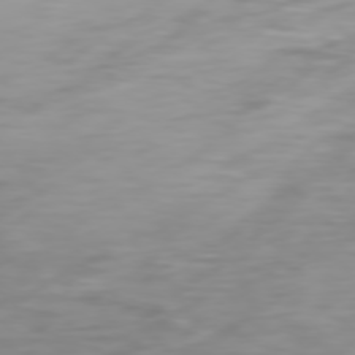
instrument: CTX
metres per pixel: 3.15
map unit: Hpe
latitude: 74.6679
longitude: -129.3104
